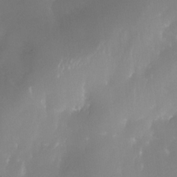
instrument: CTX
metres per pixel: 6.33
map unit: Nhe
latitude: -35.1809
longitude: -131.4616
